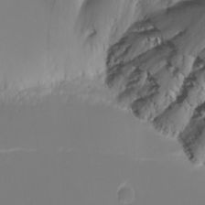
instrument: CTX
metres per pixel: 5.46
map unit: eHh
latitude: -5.1242
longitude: -86.2900
